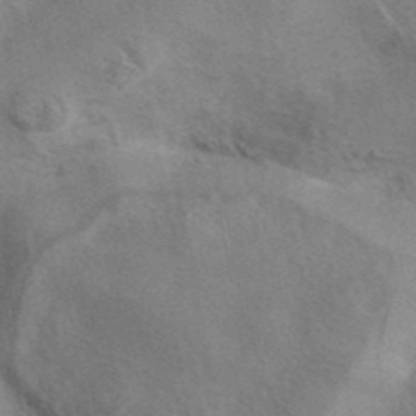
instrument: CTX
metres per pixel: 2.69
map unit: eAb
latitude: 41.4237
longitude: 107.8801
